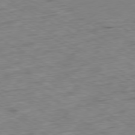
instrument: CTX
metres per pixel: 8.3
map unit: Ap
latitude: -79.1998
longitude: -68.5546
